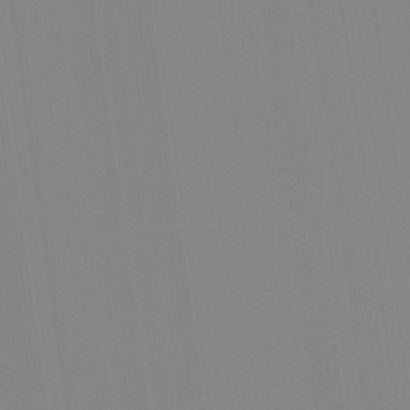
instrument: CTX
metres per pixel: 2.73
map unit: Ht
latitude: -15.3132
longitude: -51.3292
